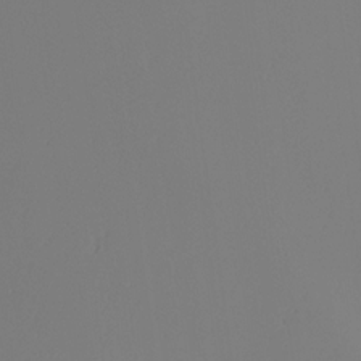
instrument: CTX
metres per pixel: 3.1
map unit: Nhu
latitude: -6.4251
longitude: -95.0081
